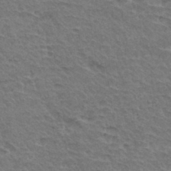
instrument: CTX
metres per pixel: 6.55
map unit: Hto
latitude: 35.0080
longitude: -45.4615
